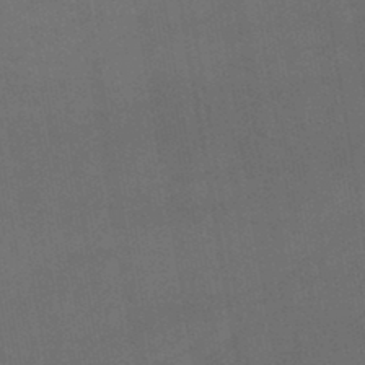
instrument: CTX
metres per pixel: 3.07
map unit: lHb
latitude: -44.8975
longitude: 72.5574
